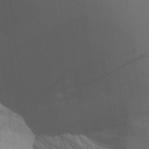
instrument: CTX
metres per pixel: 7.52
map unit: Aa
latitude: 17.5749
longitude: -144.8758
